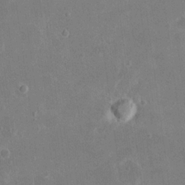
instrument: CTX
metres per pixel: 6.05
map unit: eHh
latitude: 20.0444
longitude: -66.2333
